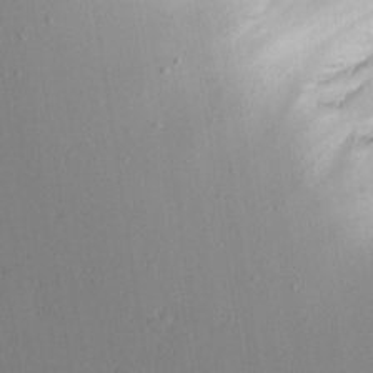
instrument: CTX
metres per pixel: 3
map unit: Aa
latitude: 18.2522
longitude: -126.3656
